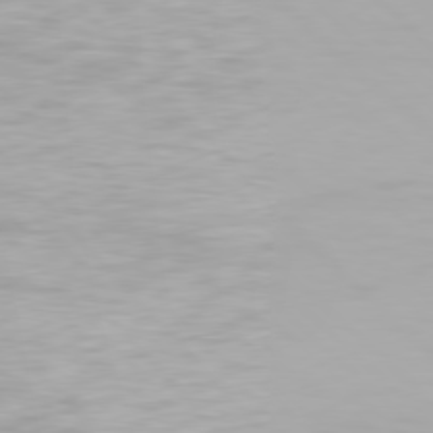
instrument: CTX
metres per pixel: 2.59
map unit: Hpe
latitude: 77.2537
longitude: -163.1781
